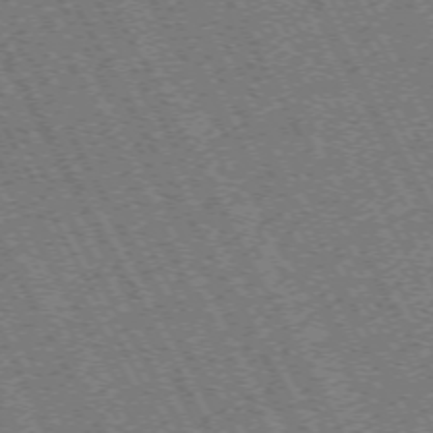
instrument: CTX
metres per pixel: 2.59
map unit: Hpe
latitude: -71.5399
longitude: 11.0109
